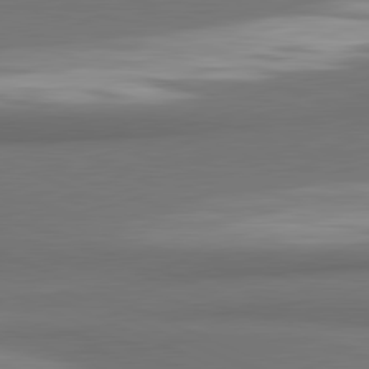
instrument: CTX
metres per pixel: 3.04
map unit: lApd
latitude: 81.4993
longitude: 171.2565
